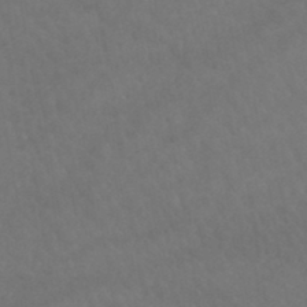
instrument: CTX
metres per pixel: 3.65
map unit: lHb
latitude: -43.6343
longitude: 67.1242
